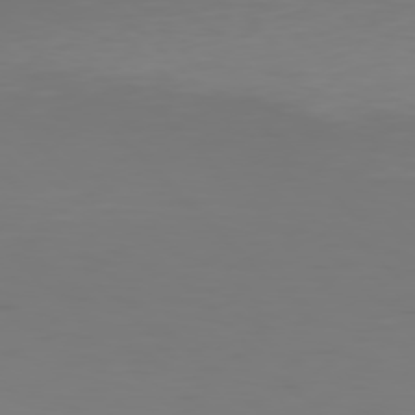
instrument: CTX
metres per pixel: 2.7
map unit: Hpe
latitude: 77.2915
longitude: -133.7450
